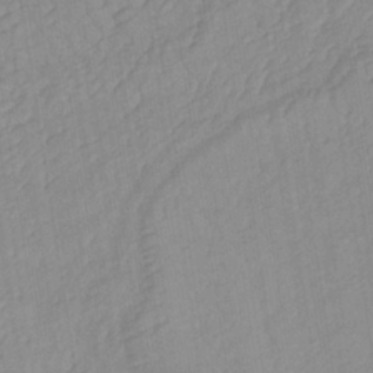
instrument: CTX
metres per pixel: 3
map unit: lHb
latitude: -34.2739
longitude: 71.8611
